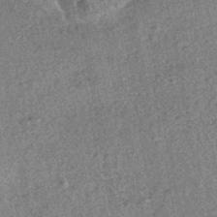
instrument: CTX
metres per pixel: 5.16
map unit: HNhu
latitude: -42.9352
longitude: 98.2550
